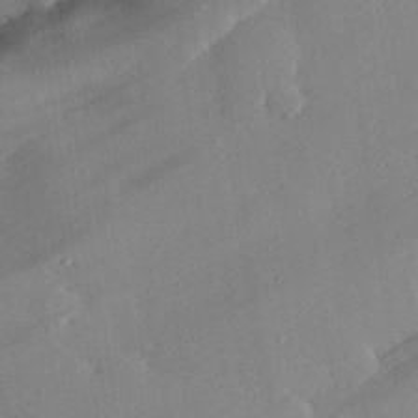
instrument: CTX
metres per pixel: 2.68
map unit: eHh
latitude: 24.3467
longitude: -90.9892
